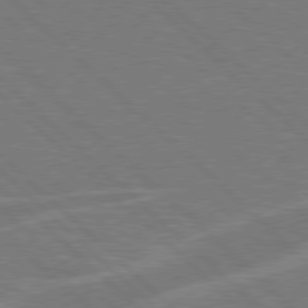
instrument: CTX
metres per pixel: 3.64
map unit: Hpe
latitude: 77.7827
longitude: -151.8961
